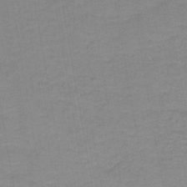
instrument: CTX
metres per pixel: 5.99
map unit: HNb
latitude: -44.5385
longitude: 52.0094
